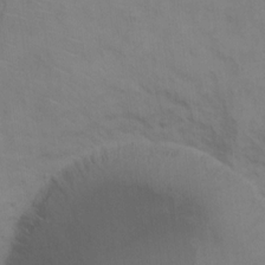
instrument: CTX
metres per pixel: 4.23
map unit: Ht
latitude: 12.9892
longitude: -40.9513
